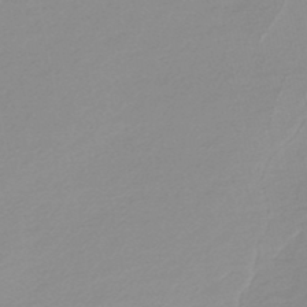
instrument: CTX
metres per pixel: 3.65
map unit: lHb
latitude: -48.0094
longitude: 66.6707
